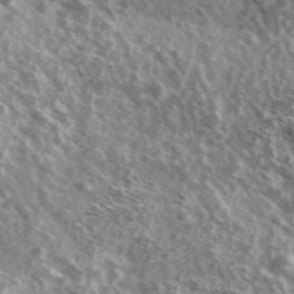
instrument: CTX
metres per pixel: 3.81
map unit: Ave
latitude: 38.6490
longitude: -108.5356
